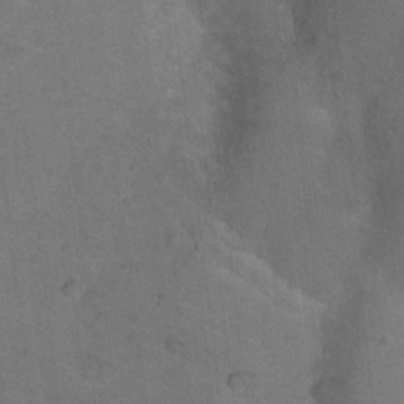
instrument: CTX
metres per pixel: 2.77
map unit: Nhu
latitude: 17.6883
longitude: -32.2523
